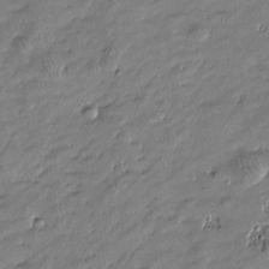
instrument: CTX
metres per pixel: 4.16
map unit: Htu
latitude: -6.4629
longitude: 177.0298
